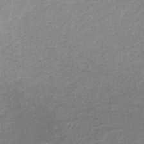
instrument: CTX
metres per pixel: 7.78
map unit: lHb
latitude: -34.4629
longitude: 69.8422
